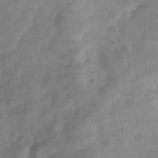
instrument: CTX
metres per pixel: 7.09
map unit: Hve
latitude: -31.7288
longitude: 92.5952
